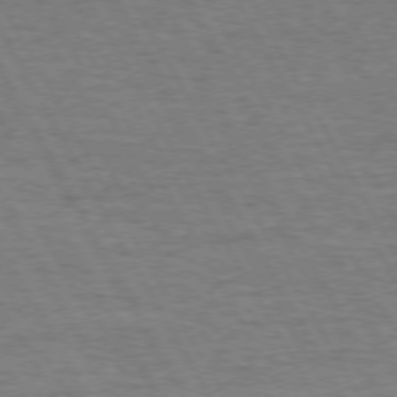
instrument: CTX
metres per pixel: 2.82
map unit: Hpe
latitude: 72.1578
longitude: -122.9136
